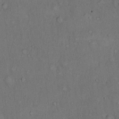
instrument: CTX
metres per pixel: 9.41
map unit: Hto
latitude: 15.5938
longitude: -61.5560
